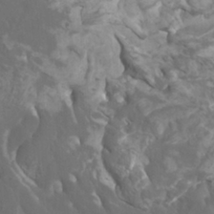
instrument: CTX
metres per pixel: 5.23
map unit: Htu
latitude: -11.1809
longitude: -73.3482
